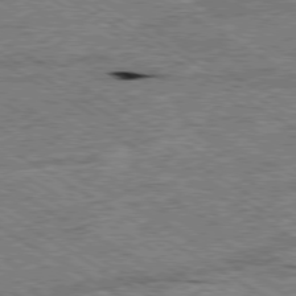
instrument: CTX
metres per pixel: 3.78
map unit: Ap
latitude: -79.8800
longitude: -79.4994
